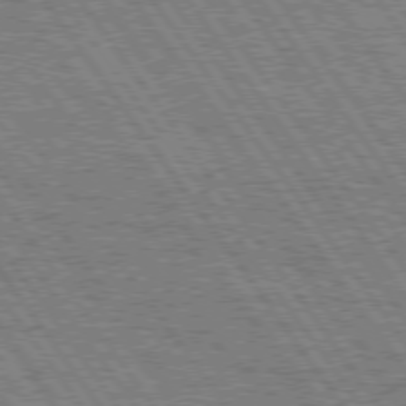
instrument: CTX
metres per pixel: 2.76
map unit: Hpe
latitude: 75.1781
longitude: -152.1200
